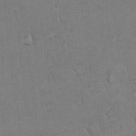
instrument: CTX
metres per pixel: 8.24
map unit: Hto
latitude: 18.4601
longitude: -61.1970
